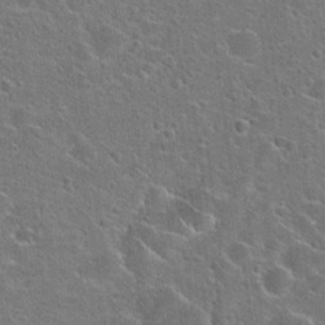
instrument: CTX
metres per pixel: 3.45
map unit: Hto
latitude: 23.4615
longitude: -44.6112
